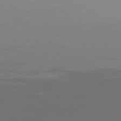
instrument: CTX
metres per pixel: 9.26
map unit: Hpe
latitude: 77.9339
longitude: -138.4790
